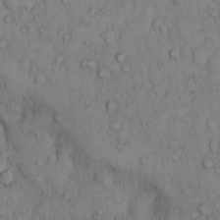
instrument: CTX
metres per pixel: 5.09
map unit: Hto
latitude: 9.9150
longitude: -57.7638
